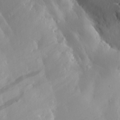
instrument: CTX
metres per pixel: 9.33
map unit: Aa
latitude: 19.3859
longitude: -144.2711
